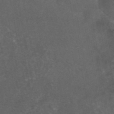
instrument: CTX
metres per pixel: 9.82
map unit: eAb
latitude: 46.8380
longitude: 125.6155
